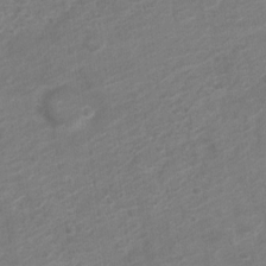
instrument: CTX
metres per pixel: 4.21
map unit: Nve
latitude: -18.7085
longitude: 107.0487
